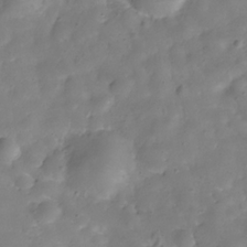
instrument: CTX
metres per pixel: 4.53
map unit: Hve
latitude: -31.1998
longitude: 95.0297
